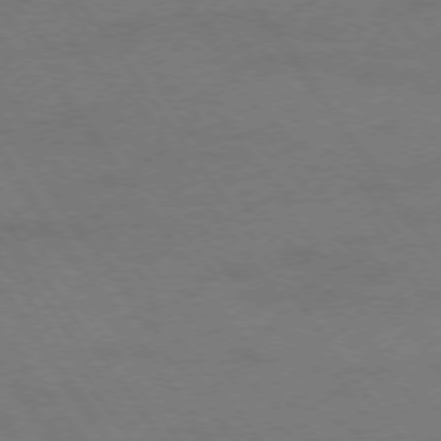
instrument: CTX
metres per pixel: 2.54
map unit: Ap
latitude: -75.8990
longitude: -65.5371
